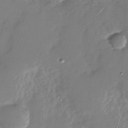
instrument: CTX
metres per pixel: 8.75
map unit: Nhu
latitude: -27.6532
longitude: -76.2144
